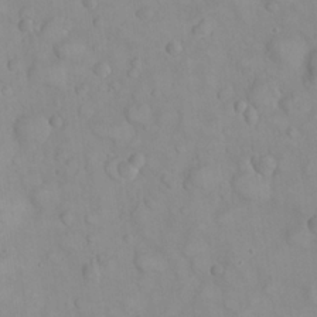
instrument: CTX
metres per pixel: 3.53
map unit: eHh
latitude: 22.5546
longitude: -59.5182
